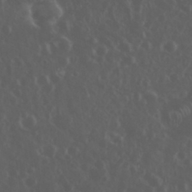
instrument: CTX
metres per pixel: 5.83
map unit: eHh
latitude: 34.2144
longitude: -59.4426
